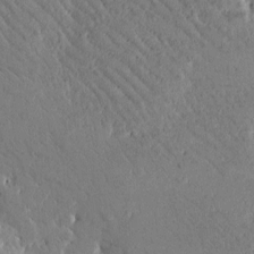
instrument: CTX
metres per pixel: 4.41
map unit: Htu
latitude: -1.8990
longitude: 175.7099
